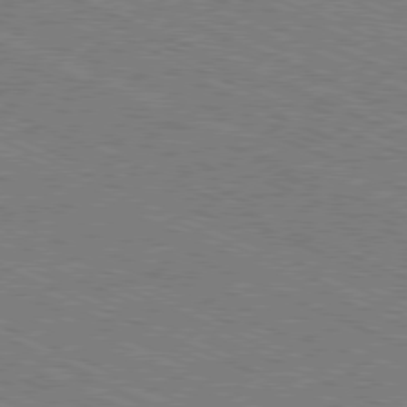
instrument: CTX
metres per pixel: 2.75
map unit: Ap
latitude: -80.6897
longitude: -74.4034
